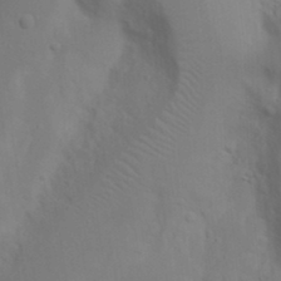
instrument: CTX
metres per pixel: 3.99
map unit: Nhu
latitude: 18.6301
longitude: -73.2537
